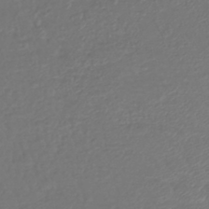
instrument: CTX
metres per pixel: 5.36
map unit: lHb
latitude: -43.0486
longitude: 77.0486
